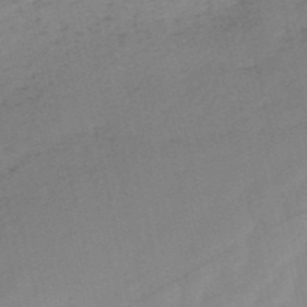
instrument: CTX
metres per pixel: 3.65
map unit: HNb
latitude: -54.2173
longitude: -42.2523
